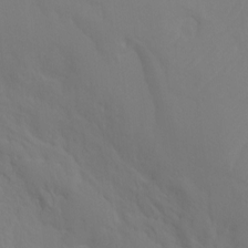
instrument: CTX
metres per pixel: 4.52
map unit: Ht
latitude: -10.2173
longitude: -34.7246
